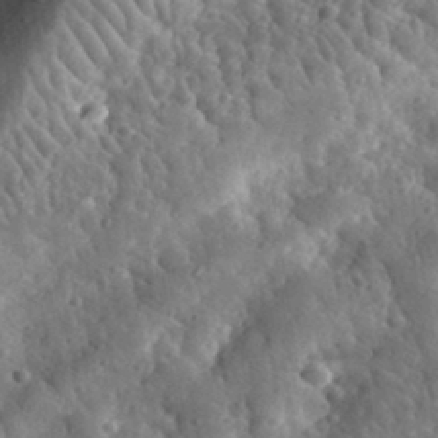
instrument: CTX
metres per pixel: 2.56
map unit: eHh
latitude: 33.2915
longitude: -78.9325
